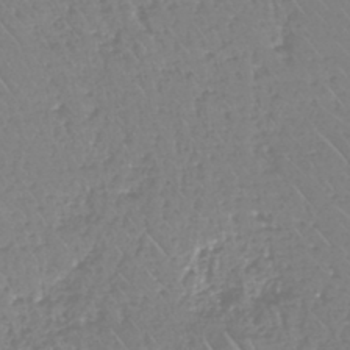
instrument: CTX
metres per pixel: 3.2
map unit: eHh
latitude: -44.9164
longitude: -29.2537
